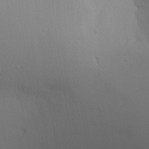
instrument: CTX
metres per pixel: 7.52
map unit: Aa
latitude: 18.3656
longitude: -142.1767
